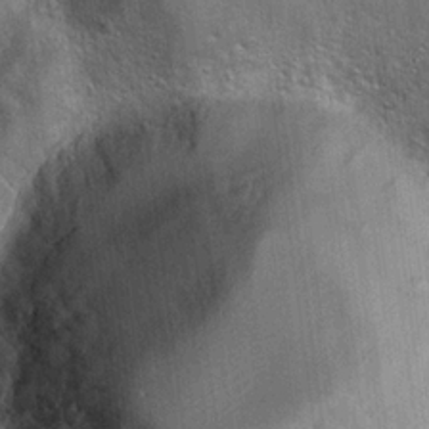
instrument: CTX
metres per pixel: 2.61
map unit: Hto
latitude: 19.6882
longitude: -51.5938
